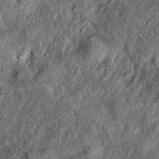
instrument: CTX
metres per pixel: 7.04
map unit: eAb
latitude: 37.0080
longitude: 107.0297
